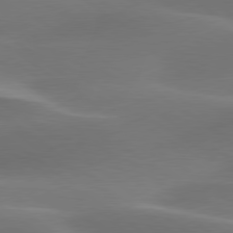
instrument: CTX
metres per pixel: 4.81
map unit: lApd
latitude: 79.6505
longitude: -91.0270
